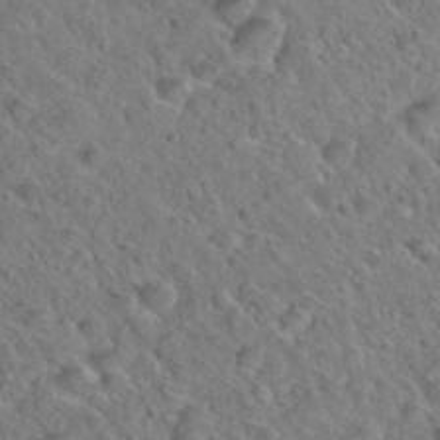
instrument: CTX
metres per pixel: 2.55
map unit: Hto
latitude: 35.4237
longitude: -49.6694
